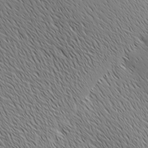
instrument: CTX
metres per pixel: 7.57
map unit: Ave
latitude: 1.7827
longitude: -115.1403
